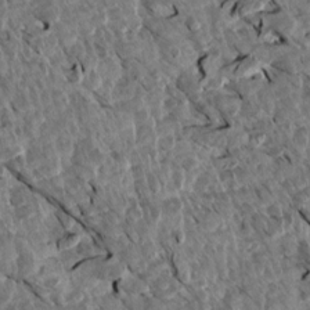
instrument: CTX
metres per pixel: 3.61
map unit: Aa
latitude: 14.2901
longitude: -141.1214
